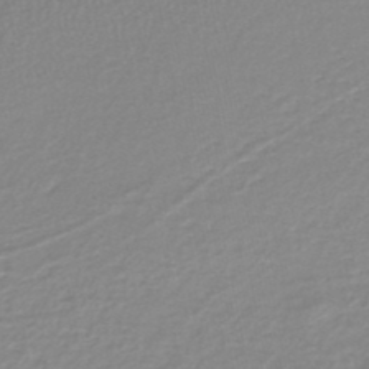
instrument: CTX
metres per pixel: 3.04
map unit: lHb
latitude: -41.3887
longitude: 63.4076
